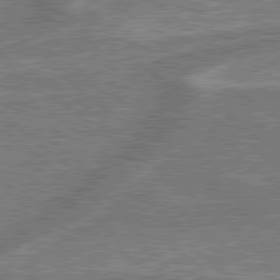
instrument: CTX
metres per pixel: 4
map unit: lApd
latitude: 79.1781
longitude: 175.1998
